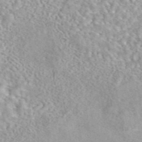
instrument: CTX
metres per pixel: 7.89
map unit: eAb
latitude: 44.1766
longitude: 109.0486
